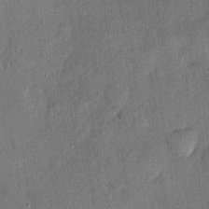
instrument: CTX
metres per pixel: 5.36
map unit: eHh
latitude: 4.8758
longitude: -74.9325
